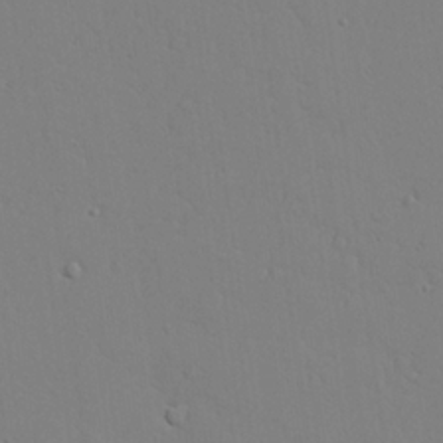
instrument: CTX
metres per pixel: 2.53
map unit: lAvf
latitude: 24.1577
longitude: -109.8016
